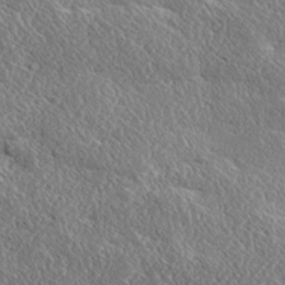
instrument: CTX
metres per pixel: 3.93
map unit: Ave
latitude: 17.4993
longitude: -137.7828
